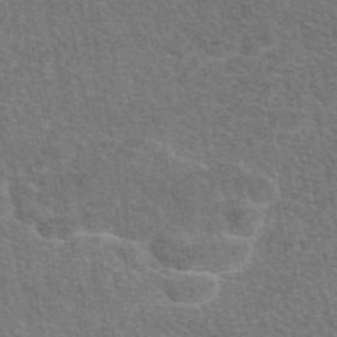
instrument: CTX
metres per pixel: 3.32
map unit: eAb
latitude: 47.5938
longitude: 115.0864
